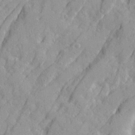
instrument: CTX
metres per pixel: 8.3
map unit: Ave
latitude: 21.6316
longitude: -130.6869
